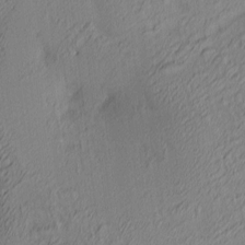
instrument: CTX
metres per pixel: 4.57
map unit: lAa
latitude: 3.4615
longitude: -115.5182
